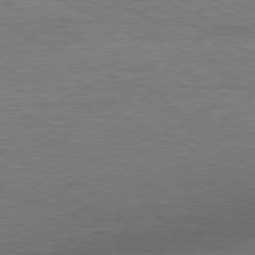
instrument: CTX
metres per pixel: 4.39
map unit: Ap
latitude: -81.1620
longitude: -85.6694
